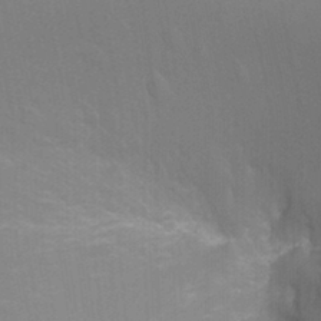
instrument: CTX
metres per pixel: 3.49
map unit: Ht
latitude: -3.4832
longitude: -26.7057
